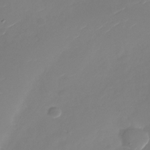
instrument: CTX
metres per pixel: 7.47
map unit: Nhu
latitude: -27.2187
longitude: -74.2900
